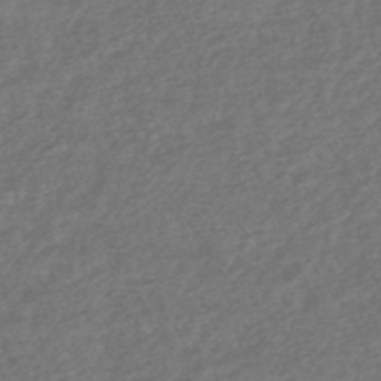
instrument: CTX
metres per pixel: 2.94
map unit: HNhu
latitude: -47.4832
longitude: 96.7652
